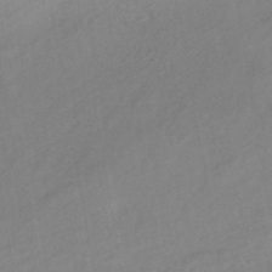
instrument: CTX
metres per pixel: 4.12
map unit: eHb
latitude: -43.1809
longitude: 84.9541
